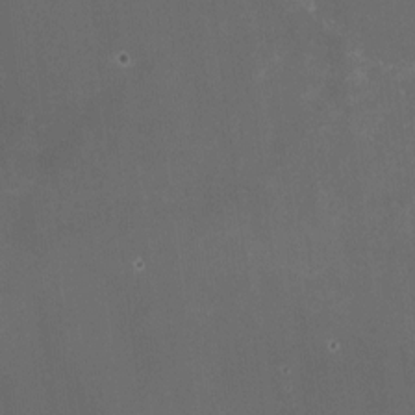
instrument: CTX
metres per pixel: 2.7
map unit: HNhu
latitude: -0.7653
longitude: -0.0633
